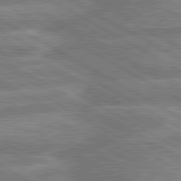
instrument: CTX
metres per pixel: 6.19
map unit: lApd
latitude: 80.5168
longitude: -167.9717
